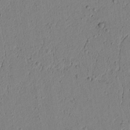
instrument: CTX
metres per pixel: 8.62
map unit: lAvf
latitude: 5.7450
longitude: 165.3132
